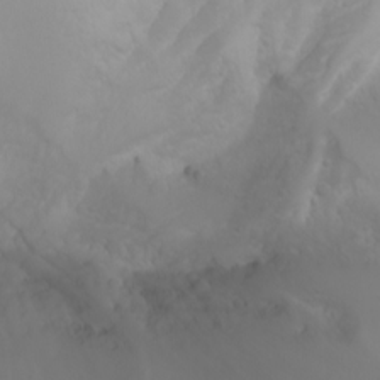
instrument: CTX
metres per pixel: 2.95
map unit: Nhu
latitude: -4.7652
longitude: -80.0633
